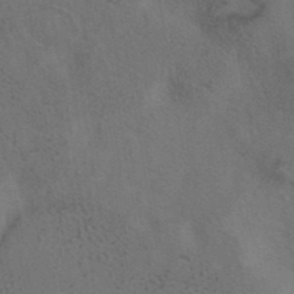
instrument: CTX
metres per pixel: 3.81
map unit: ANa
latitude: 40.3089
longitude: 29.3888
